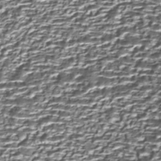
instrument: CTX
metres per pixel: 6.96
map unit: Nhe
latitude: -45.5210
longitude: 152.3873
